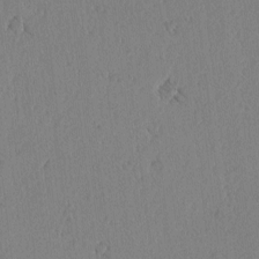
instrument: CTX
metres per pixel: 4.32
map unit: lAvf
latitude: -5.2376
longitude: -114.8002
